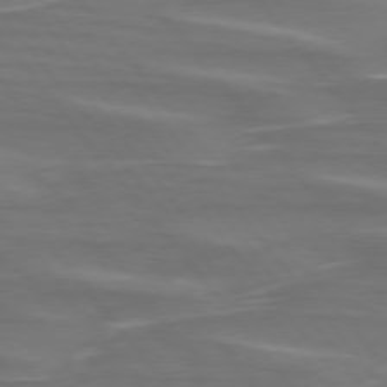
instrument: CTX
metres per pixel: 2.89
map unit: lApd
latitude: 75.5749
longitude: -80.0444
